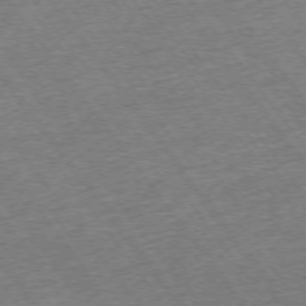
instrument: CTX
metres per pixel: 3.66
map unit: Ap
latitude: -74.8219
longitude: -88.5735
